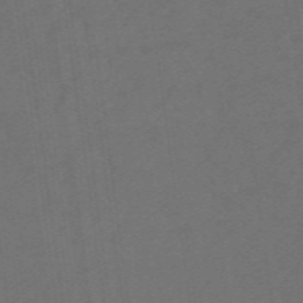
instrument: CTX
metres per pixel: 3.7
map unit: eHb
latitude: -49.7478
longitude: 84.1605
